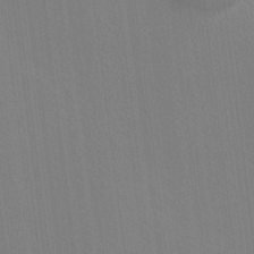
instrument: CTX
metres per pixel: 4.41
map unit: Ave
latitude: -6.3117
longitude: -122.5168
